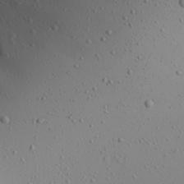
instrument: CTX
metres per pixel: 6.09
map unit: Aa
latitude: 22.3467
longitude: -144.1011
